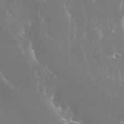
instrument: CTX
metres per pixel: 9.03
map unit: Nhu
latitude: 25.9717
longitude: -60.1389
